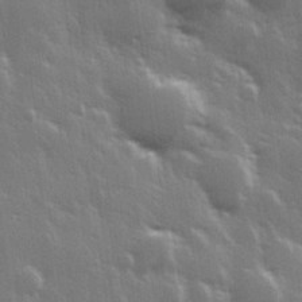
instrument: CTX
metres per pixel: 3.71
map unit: Hve
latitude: 28.6490
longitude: 147.9745
